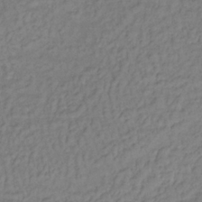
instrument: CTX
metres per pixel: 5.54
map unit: lHb
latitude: -35.8233
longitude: 66.4818
